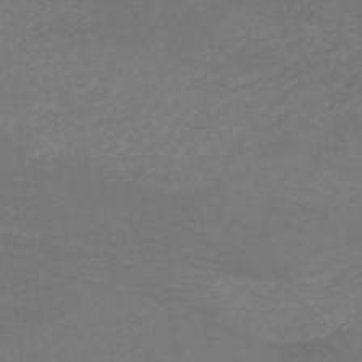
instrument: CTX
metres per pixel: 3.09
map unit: HNb
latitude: -49.8612
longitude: -45.4048
